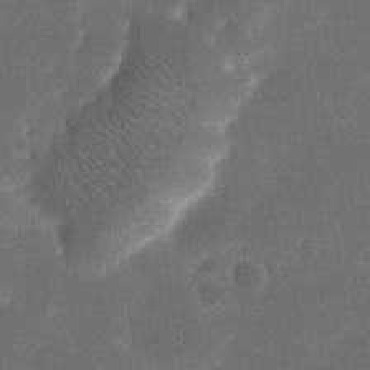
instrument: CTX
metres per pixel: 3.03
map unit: eHh
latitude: 20.1011
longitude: -67.5371
